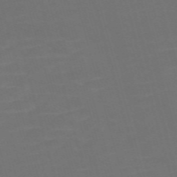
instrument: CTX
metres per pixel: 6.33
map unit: Nve
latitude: -59.5777
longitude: 58.4440
